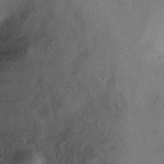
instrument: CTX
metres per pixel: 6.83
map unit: Ht
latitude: 8.3656
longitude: -38.3089
